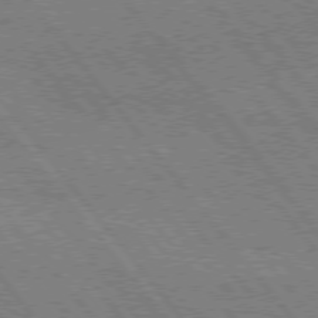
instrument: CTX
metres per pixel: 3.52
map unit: Hpe
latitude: 75.4615
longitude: -150.0255
